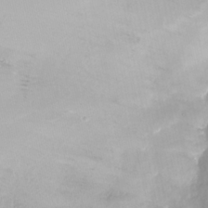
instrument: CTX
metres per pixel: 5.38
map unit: Nhu
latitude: -27.0108
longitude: -61.3670
